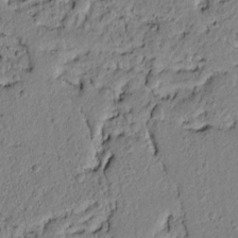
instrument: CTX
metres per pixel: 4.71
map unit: lAvf
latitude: 6.4601
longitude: 166.1984
